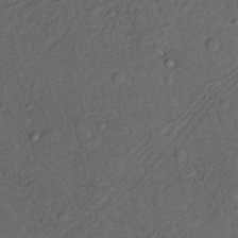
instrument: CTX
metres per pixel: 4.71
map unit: Nhu
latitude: 22.2333
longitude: -70.3656
